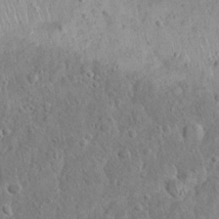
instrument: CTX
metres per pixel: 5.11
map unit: Nhu
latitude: 23.1214
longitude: -66.9513
